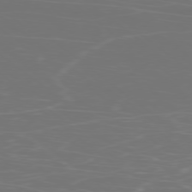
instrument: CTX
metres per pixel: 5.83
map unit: Ap
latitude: -78.5762
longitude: -94.6302
